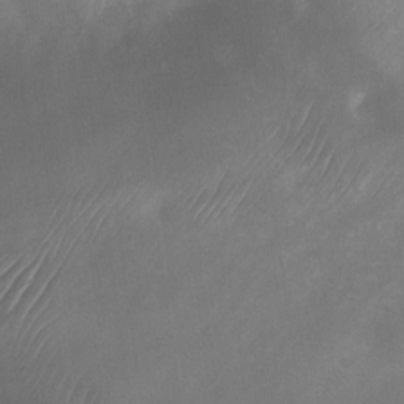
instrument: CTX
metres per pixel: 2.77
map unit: Nhu
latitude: -24.9731
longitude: -70.8569
